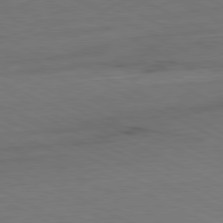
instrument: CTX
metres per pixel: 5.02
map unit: Ap
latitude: -81.4644
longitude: -70.4790
